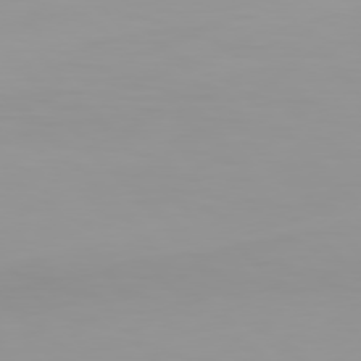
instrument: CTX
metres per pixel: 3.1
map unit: Hpe
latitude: 76.3089
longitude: -135.9906
